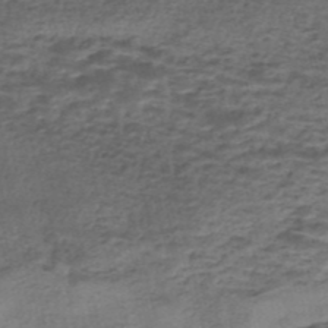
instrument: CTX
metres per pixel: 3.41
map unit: eHh
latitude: -43.1998
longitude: 120.0094
